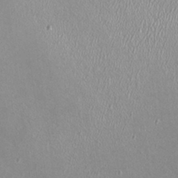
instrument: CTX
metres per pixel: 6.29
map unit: HNhu
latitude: -0.5007
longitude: 0.5007
